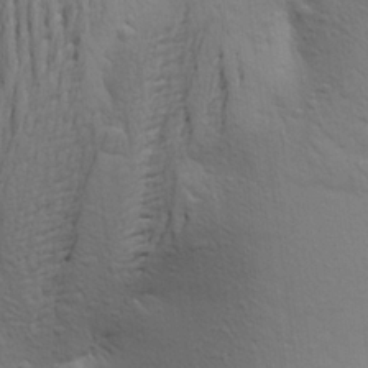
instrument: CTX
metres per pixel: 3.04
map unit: Aa
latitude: 23.1781
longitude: -150.2333
